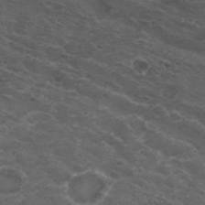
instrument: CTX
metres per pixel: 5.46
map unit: Nhu
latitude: 29.6127
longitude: -49.3293
